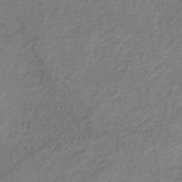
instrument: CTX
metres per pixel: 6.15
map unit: HNb
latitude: -32.6330
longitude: 56.3684
